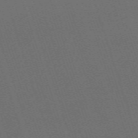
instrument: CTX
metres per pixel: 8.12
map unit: eHh
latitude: -63.8989
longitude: 51.1998
